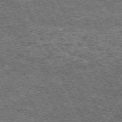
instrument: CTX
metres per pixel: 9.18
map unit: Hpe
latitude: -70.7841
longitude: 11.7478
